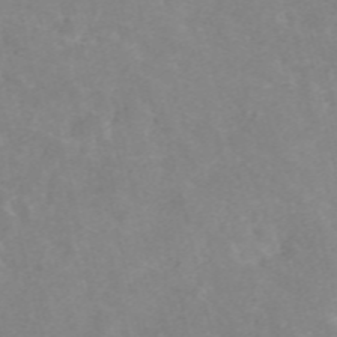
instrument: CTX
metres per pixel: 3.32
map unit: ANa
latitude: 40.8757
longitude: 34.1984
